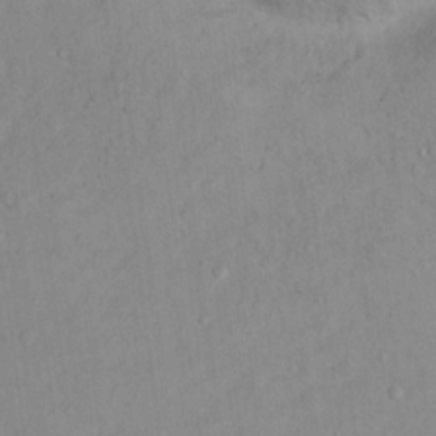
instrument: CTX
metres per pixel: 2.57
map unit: Nhu
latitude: 14.3846
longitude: -28.9702
